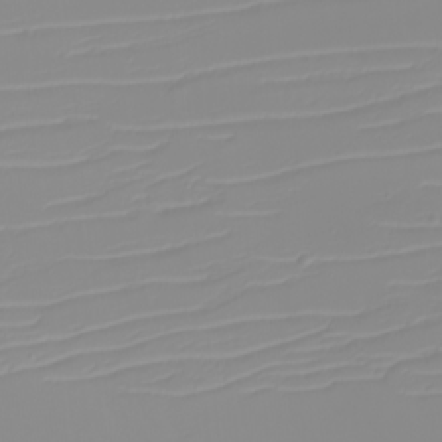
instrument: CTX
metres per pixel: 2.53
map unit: eHh
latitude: -5.8422
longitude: -84.8380
